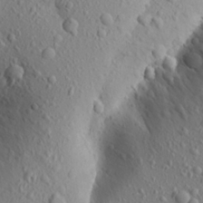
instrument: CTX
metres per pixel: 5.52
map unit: Aa
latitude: 18.8002
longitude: -148.3467
